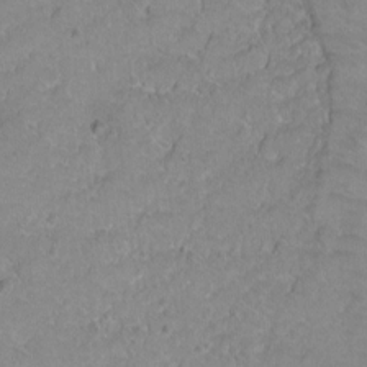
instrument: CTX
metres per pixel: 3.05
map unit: Hto
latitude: 2.3089
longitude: -32.9892
